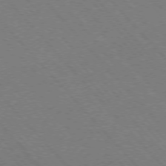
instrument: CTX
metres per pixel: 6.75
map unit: Hpe
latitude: -76.9731
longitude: -13.1781
